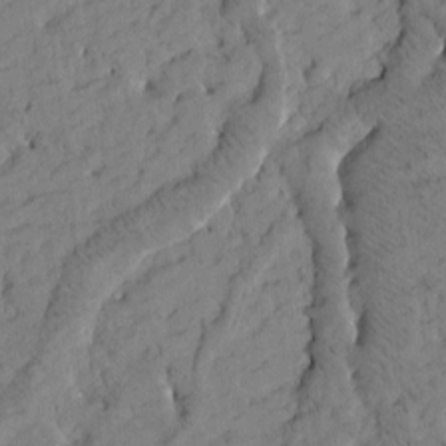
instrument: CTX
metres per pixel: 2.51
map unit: Htu
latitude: -4.3117
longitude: 173.6722
